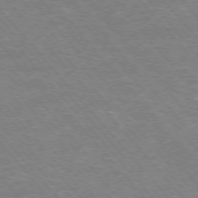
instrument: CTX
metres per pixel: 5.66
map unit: Hpe
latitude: -76.6518
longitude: -13.6127
